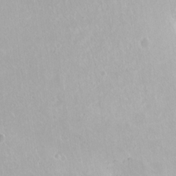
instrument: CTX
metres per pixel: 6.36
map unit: Hto
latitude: -13.8800
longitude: -41.4804
